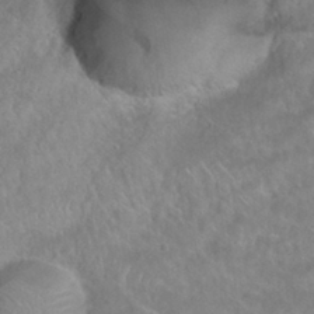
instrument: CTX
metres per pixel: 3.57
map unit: Nhu
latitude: 30.4034
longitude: -51.1403
